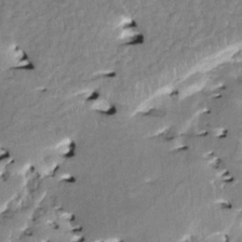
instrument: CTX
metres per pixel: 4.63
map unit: HNhu
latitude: 3.0647
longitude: 8.6140
